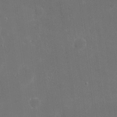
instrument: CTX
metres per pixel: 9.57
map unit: eHh
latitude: 19.9150
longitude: -67.6693
